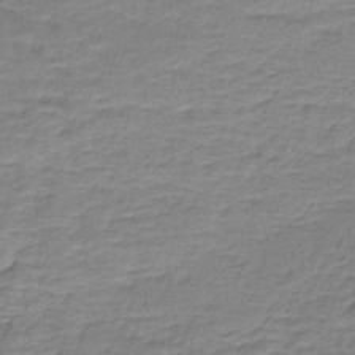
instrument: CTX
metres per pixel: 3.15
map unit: lHb
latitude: -42.1983
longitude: 58.1794
